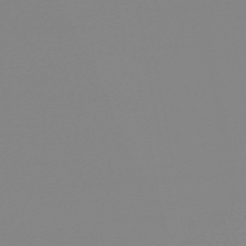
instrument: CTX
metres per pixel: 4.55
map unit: lHb
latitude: -45.0109
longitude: 74.3118
